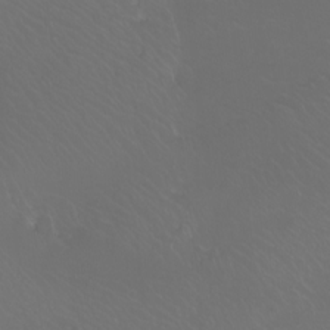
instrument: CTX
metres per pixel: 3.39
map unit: Htu
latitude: -6.2172
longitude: -71.3670
